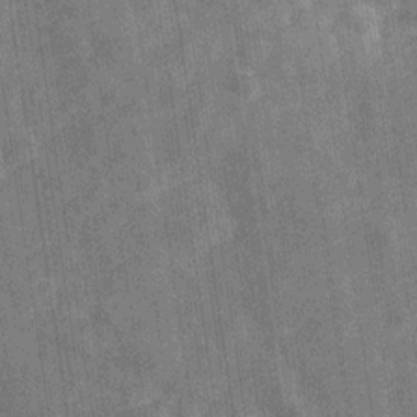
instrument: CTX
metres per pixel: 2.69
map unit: Hve
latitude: -29.4643
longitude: 92.1228
